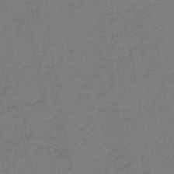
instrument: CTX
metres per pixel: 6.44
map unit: lHb
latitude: -42.2172
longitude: 79.8989
